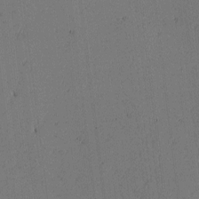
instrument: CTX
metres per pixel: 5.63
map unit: lAvf
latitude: -2.0661
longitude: -106.8002
